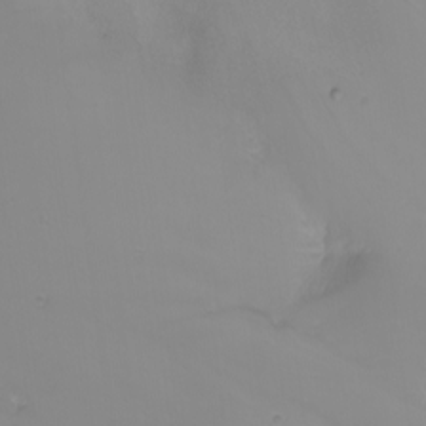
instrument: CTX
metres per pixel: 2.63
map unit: Nhu
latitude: -5.3131
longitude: -93.4804
